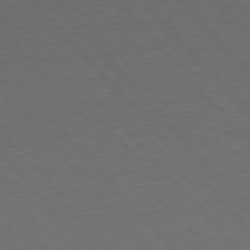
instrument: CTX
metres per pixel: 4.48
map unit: Ap
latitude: -77.8611
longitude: -95.5749
